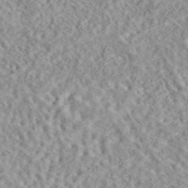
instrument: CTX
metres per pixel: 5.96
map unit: eAb
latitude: 44.0255
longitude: 116.5762
